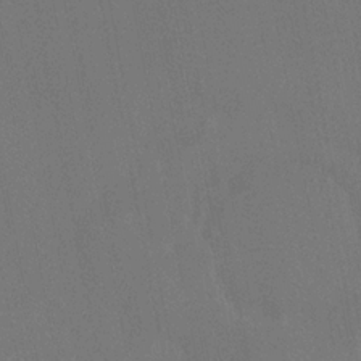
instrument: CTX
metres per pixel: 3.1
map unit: HNhu
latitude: 6.2522
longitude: 4.3306
